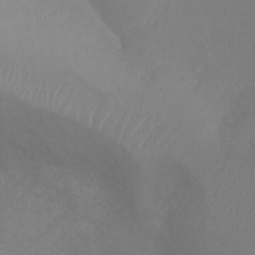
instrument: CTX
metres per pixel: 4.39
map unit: Ht
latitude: -9.4832
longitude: -20.5168
